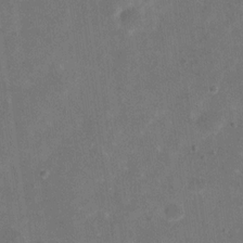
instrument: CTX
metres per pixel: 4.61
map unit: eHh
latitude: 19.7827
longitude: -63.8395
